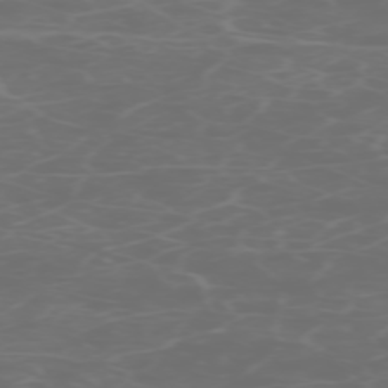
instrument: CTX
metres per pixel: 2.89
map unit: Hpe
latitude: -73.3509
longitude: 5.7855
